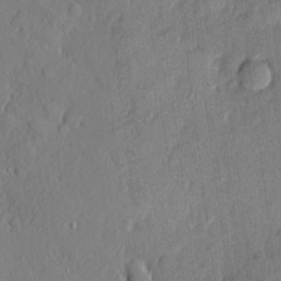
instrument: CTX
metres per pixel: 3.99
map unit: eHh
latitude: 4.5168
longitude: -74.8947
